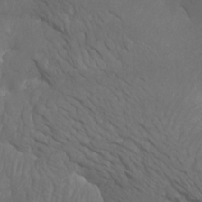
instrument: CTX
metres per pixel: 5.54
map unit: Aa
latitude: -3.5966
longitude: -72.4034
